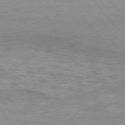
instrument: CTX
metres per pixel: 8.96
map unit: Hpe
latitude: 75.3104
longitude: -141.9150
